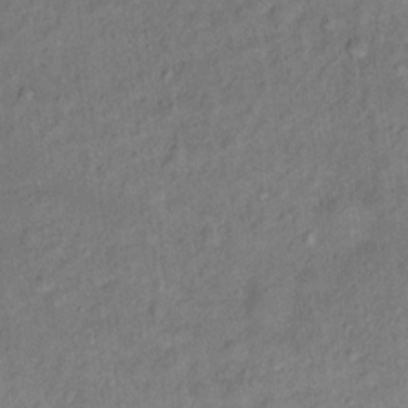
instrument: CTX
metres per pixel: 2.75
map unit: Ht
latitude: 13.4993
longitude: -39.6316
